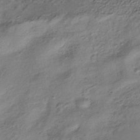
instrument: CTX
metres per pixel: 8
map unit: HNhu
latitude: -39.8423
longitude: 103.5588
